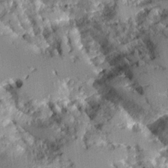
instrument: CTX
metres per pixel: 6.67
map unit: Aa
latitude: 11.7450
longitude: -126.0633
